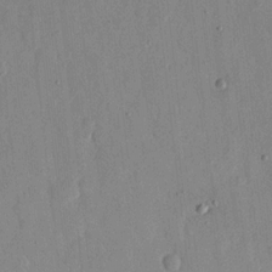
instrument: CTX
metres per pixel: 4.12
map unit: eHh
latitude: 12.4412
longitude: -68.1956
